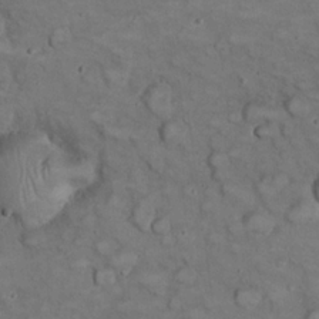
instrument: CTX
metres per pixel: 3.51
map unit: eHh
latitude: 22.5546
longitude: -60.1766
